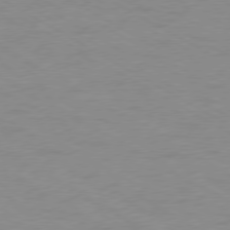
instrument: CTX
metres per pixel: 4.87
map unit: Ap
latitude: -77.5966
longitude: -73.7261
